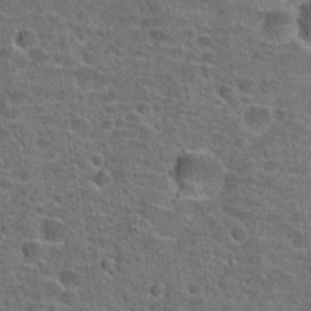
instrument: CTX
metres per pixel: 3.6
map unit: Hto
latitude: 22.3467
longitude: -45.9717
